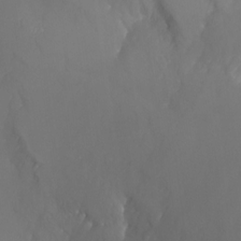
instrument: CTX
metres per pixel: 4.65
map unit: Nhu
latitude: -25.9745
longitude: -57.4426
